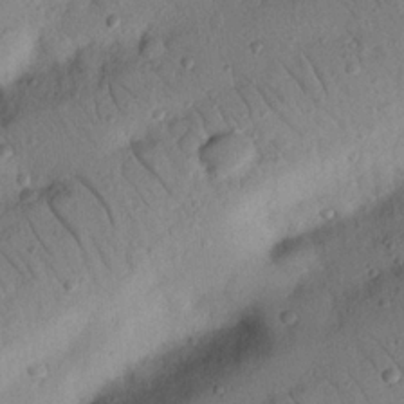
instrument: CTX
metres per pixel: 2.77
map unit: Nhu
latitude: 22.1956
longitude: -75.3860
